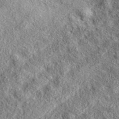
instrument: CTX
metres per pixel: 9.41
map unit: eAb
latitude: 38.2145
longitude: 109.7100
